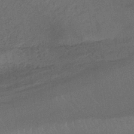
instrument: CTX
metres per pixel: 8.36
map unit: lHb
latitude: -34.3873
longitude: 65.7289
